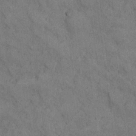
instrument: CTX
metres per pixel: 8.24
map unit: Ht
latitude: 9.2915
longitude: -37.0080
